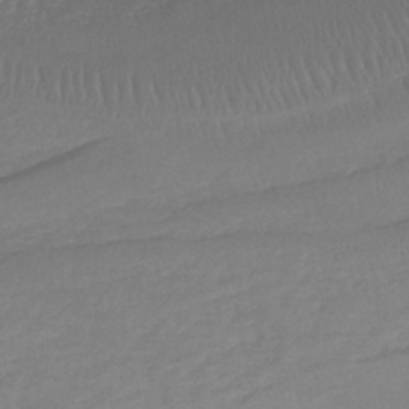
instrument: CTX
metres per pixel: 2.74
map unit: lHb
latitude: -42.8219
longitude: 68.8974
